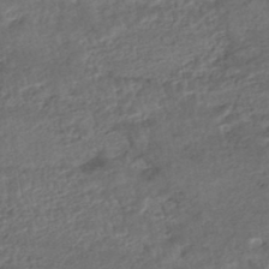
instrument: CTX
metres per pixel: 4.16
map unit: HNhu
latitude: -46.2361
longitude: 102.4440
